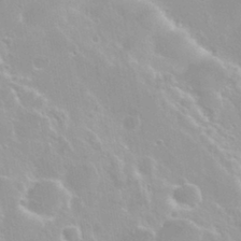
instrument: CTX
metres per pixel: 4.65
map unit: Nhu
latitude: 29.1592
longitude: -54.8191
